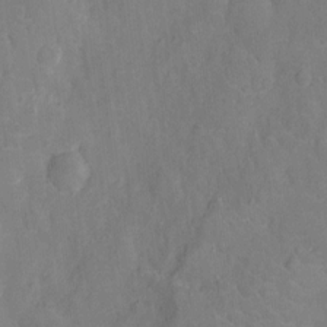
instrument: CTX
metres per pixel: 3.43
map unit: Nhu
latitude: -13.2754
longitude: -24.4601
